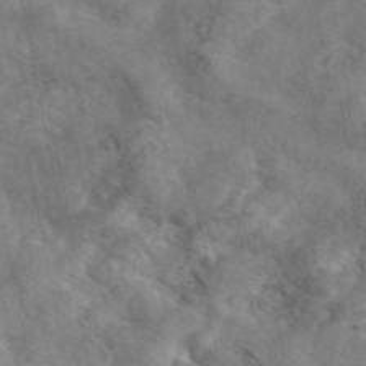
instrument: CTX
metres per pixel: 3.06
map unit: eAb
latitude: 46.7247
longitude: 127.9556
